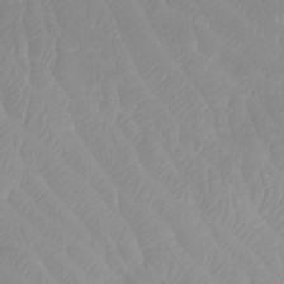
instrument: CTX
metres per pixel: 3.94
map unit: Htu
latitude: -8.0472
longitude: -65.6127
